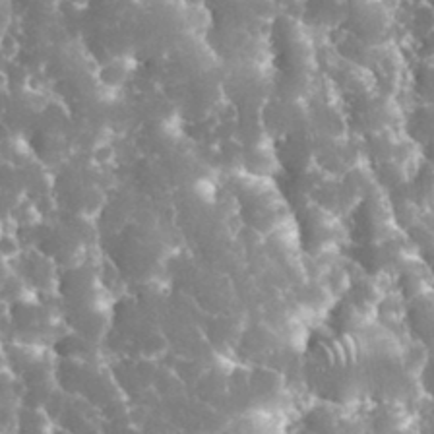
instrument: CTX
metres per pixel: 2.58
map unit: eHh
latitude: 34.5356
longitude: -62.8380
